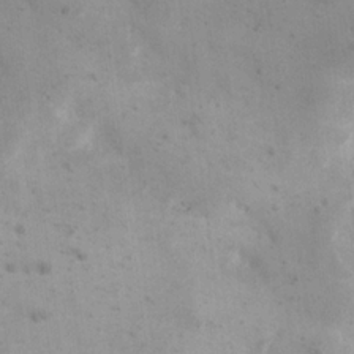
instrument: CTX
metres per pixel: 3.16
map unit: eHh
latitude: 20.6113
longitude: -64.8569
